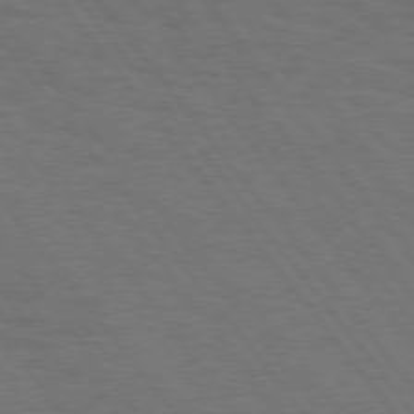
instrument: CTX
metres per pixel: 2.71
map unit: Hpe
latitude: 74.9892
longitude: -137.9906
